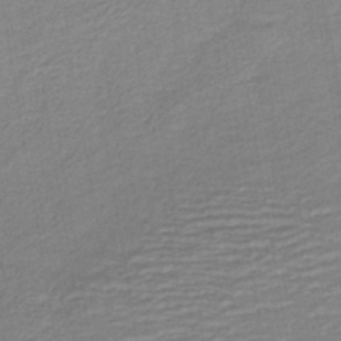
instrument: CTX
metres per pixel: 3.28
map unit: HNb
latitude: -40.8030
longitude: 50.7652
